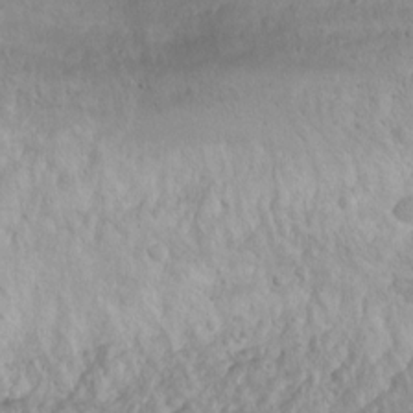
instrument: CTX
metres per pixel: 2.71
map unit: Nhu
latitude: -1.3699
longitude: -74.2334
